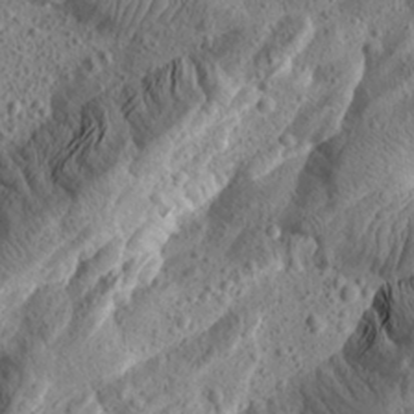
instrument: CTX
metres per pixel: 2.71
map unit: Aa
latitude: 24.5167
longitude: -143.8206
